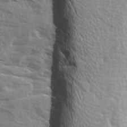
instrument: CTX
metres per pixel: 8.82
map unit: Ave
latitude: 13.1403
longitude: -102.0633
